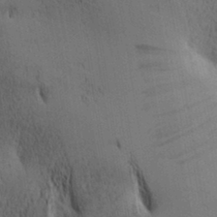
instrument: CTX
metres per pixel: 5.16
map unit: lAa
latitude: 11.6316
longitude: -107.9717
